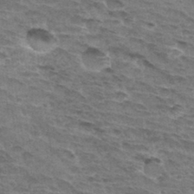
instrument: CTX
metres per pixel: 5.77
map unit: Hto
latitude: 32.9136
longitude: -45.1781
